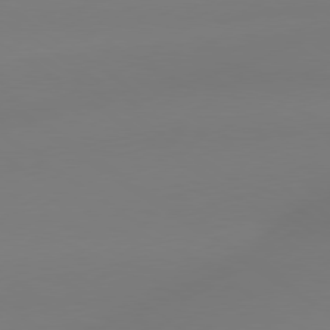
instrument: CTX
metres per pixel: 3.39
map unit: lApd
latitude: 79.0270
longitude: -143.5182
